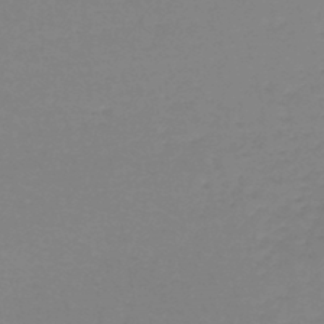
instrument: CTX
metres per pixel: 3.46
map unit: lHb
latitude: -44.8030
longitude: 62.6329
